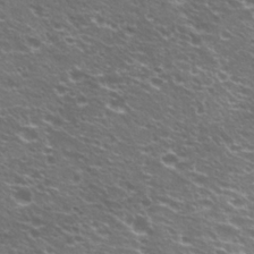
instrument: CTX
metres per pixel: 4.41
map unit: Hto
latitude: 23.1403
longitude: -32.5546
